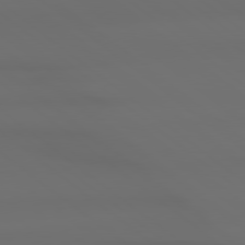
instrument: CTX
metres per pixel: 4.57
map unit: Hpe
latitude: 78.5735
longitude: -134.0444
